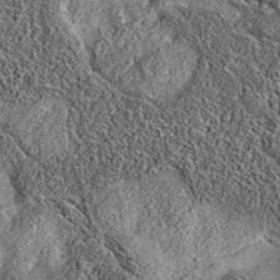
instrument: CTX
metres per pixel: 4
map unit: eAb
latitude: 36.0444
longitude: 108.9920
